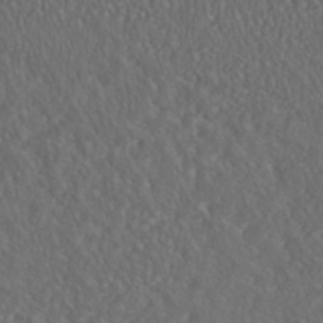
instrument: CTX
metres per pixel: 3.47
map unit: HNhu
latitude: -46.2361
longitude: 104.5196
